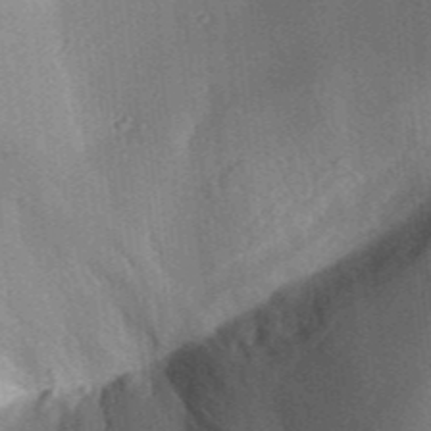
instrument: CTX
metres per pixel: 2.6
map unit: Aa
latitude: 31.9151
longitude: -142.0255
